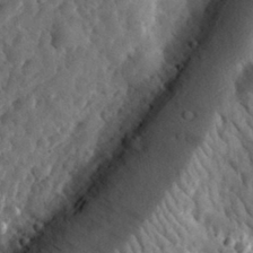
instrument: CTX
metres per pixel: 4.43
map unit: eHh
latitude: 33.3671
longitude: -79.0081
